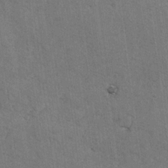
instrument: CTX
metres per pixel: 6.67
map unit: lAvf
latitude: -5.6910
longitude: -114.3656
